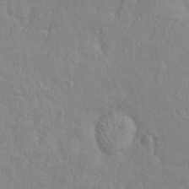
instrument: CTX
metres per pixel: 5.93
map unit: Nve
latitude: -8.4818
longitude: 174.0472
